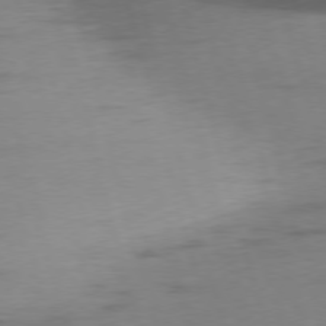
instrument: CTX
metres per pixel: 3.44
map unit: Ap
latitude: -75.6722
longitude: -73.7261
